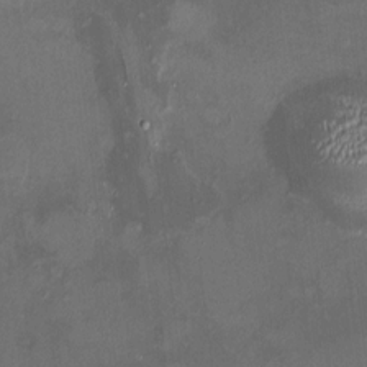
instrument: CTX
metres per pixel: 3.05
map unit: HNhu
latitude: 6.9325
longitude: 8.4062
